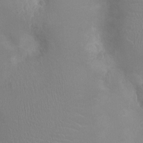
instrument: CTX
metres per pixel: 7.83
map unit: Ht
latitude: -3.7855
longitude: -18.1011
